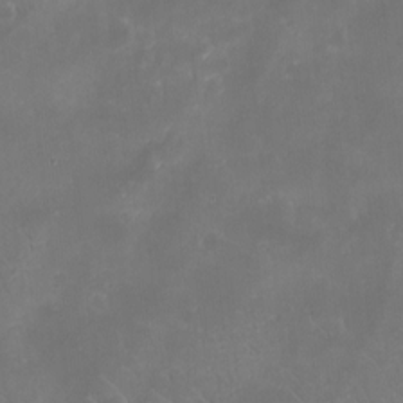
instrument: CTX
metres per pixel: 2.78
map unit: eHh
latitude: -8.0472
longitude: -68.5923
